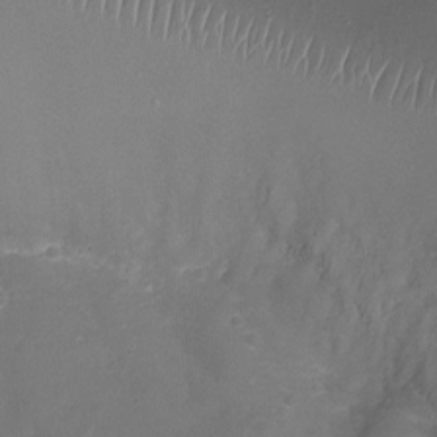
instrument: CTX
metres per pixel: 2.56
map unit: Ht
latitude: -9.0675
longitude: -20.1200
